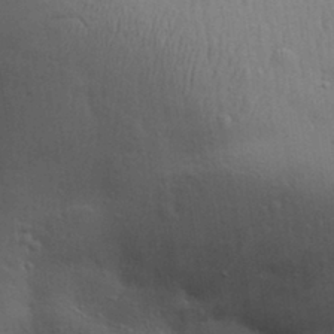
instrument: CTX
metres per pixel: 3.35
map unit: Aa
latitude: 30.8191
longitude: -145.7449
